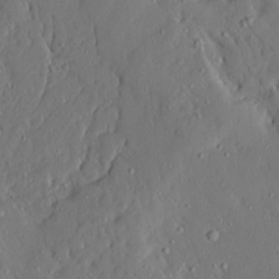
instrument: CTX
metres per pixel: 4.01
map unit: Ave
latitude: 15.8584
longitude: -140.8002
